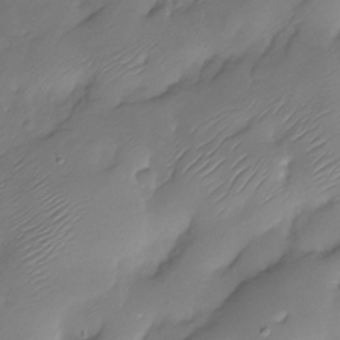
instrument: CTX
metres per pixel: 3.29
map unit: Nhu
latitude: -28.5007
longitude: -59.8394
